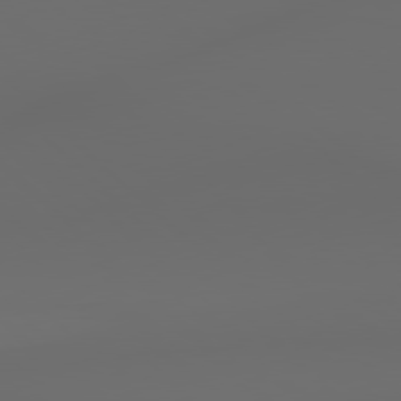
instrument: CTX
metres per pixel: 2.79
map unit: lApd
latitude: 78.9892
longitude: -166.7624
